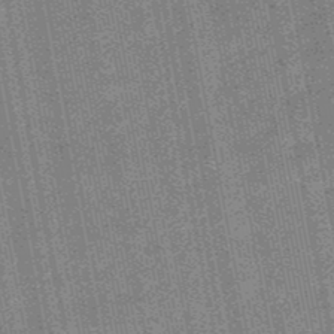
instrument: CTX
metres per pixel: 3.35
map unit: HNb
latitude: -49.4077
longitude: -38.5168
